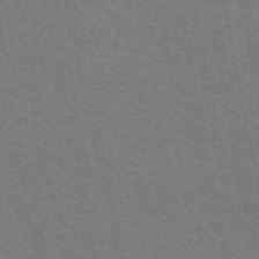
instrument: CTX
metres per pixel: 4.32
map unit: eAb
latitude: 51.2726
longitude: 111.7477
